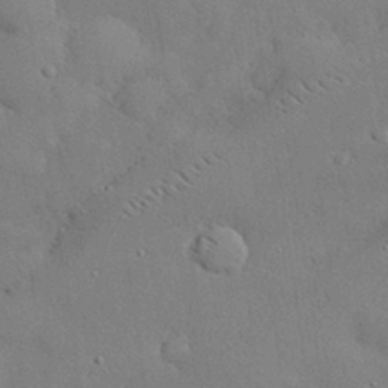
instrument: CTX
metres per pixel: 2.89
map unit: eHh
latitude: 29.9339
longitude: -83.0269
